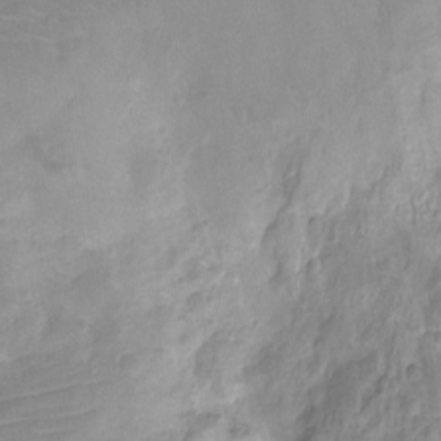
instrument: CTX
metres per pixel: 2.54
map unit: Ht
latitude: -11.3321
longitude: -24.4601
